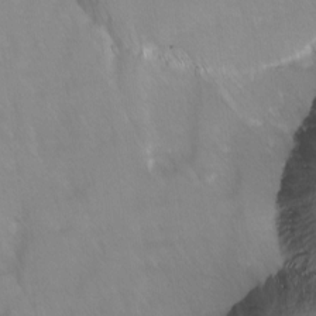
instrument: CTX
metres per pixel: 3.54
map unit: Ave
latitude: 8.4790
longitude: -105.1026
